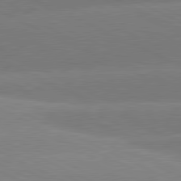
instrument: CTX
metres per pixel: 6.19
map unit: lApd
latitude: 81.0458
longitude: -155.3671
